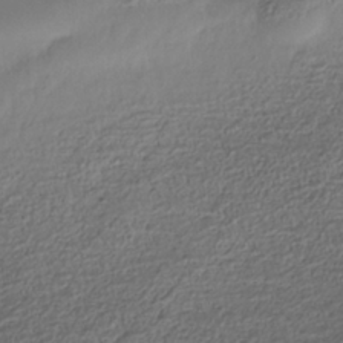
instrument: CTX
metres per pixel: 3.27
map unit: Nhe
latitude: -36.5951
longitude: -178.9892
